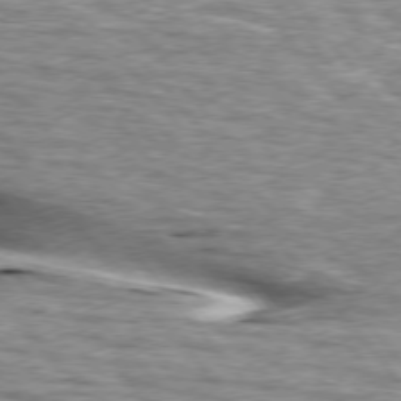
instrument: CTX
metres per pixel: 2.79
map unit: lApd
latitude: 76.1766
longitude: -60.2711
